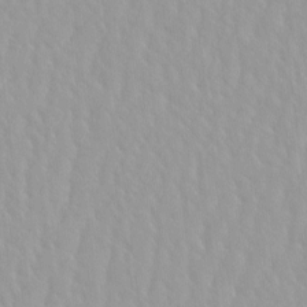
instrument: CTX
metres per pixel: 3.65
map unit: HNhu
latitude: -4.5007
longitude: 14.3496
